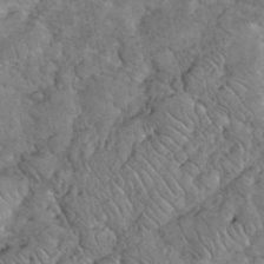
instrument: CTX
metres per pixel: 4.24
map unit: eHh
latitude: 34.1766
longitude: -65.9906
